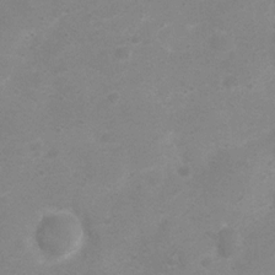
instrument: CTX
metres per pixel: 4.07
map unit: Nhu
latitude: 4.8380
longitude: -25.1592
